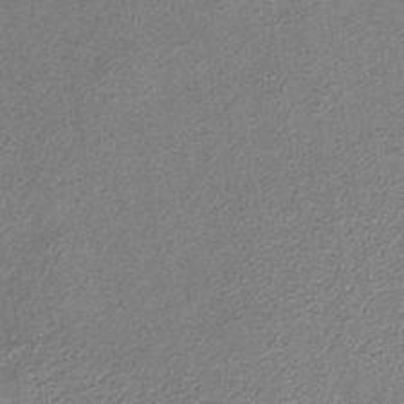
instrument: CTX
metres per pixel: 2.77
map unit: lHb
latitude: -36.4251
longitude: 59.8611
